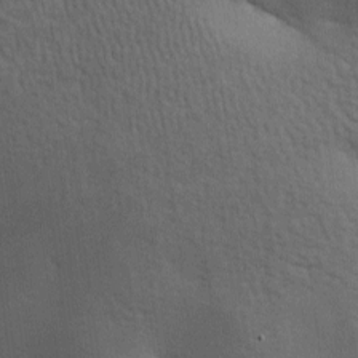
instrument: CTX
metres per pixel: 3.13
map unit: lAa
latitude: -7.4643
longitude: -125.3671
